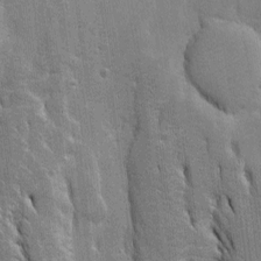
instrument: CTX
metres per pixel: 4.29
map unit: Htu
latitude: -4.1605
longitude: 150.9352
